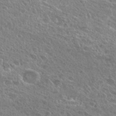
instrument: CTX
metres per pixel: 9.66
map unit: Hto
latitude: 25.8583
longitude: -45.5371
